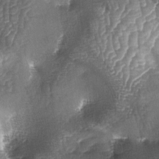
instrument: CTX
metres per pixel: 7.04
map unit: lAa
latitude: -5.1620
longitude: -128.4412
